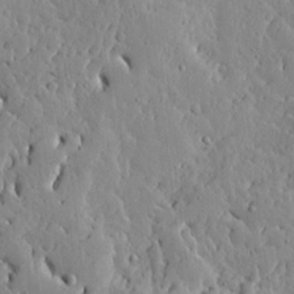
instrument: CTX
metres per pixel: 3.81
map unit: Ave
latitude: 13.5182
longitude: -133.6694
